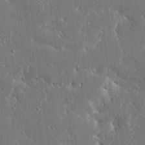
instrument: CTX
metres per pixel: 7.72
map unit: Ave
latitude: 17.5749
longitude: -139.9906
